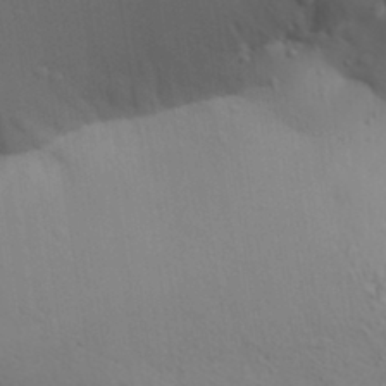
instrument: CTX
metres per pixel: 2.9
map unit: Aa
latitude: 31.6316
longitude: -146.2334
